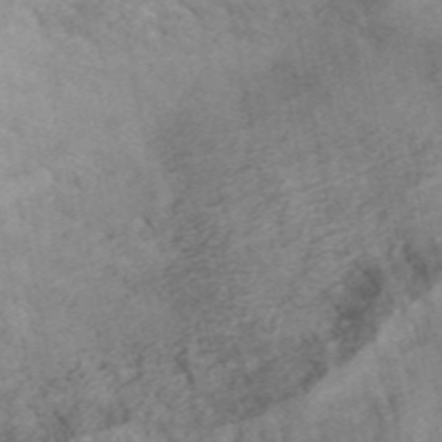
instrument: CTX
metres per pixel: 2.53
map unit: ANa
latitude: 45.8961
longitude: 28.1417
